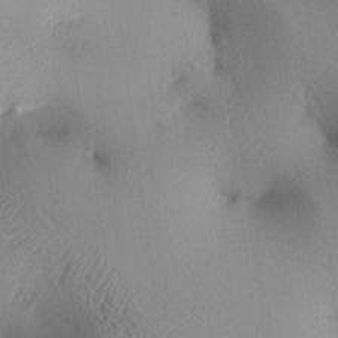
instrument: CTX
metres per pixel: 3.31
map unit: lAa
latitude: 3.8961
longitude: -117.2159
